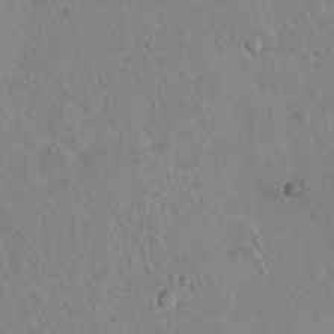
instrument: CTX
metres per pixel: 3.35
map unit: Nhu
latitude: 14.6869
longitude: -29.1592
